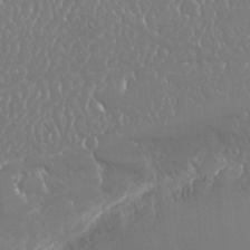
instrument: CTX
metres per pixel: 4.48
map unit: Nhu
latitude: 25.0836
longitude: -59.7828
